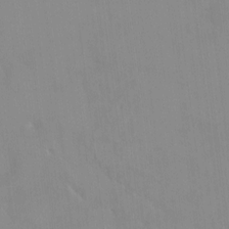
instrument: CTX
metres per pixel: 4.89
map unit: HNhu
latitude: 6.4790
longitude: 2.3684
